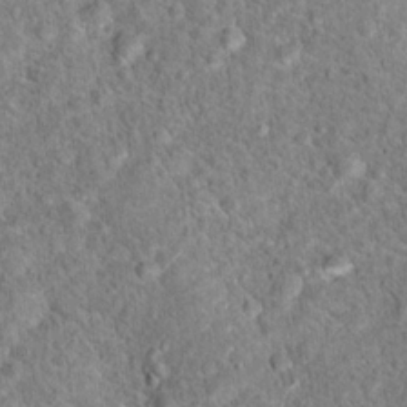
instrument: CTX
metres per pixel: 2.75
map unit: Hto
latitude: 17.8772
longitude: -42.9136
